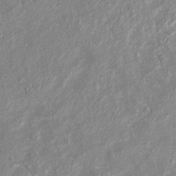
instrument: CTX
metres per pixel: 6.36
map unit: eHh
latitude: -3.8422
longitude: -75.0081
